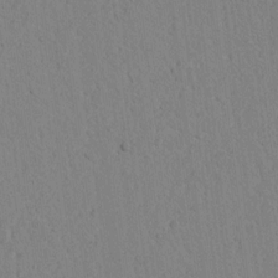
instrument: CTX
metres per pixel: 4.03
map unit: lAvf
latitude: 9.1214
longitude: 167.6911
